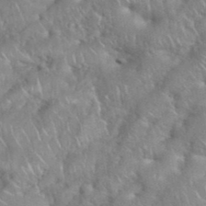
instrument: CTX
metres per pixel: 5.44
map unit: eHh
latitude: 39.3293
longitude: -58.1767
